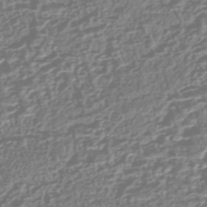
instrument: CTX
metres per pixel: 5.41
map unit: HNhu
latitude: -43.1620
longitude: 106.7652
